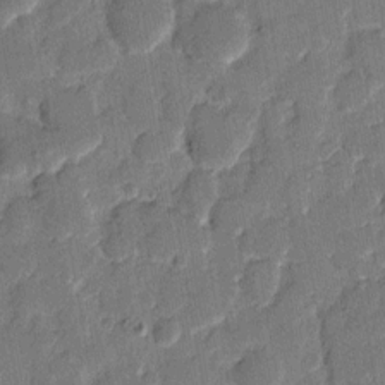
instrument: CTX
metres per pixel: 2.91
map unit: eHh
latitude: 8.1956
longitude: -66.4412
